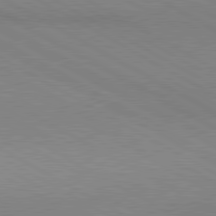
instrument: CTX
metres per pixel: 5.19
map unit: lApd
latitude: 80.7813
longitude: 150.5574
